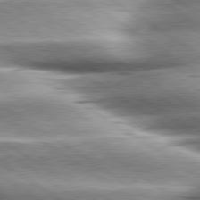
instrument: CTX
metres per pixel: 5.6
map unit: lApd
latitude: 80.2145
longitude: -141.3481
